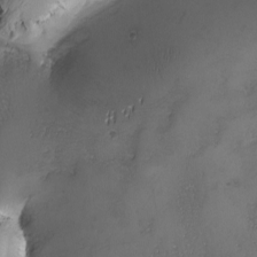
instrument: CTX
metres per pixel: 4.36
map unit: Ave
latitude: -7.6344
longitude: -119.1214
